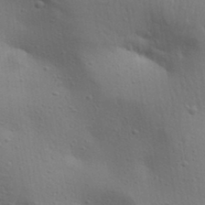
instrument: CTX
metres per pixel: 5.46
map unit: lAa
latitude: 18.4223
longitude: -138.8002
